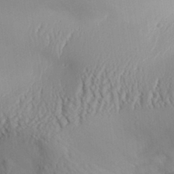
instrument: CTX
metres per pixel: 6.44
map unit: Aa
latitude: 31.4805
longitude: -141.6882
